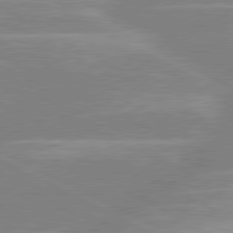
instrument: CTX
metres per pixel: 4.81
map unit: lApd
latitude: 80.5924
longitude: -125.4237
